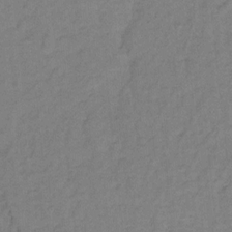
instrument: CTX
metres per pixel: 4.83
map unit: Hto
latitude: 7.3671
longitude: -37.8017
